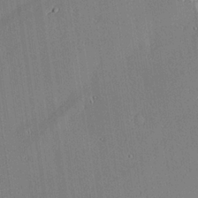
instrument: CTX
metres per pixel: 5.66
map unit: lAvf
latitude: 25.2348
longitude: -111.3671
